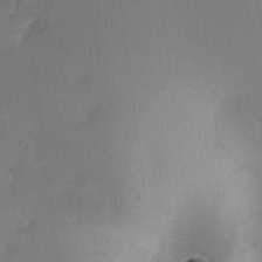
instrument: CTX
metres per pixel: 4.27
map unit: HNhu
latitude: 7.1592
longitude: 3.1242
